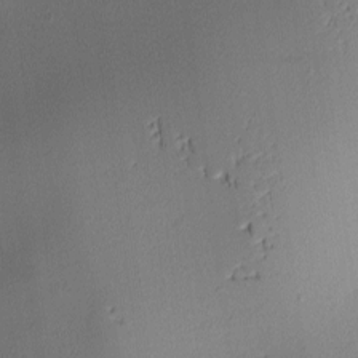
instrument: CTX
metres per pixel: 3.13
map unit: lAa
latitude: 2.8758
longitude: -116.0822
